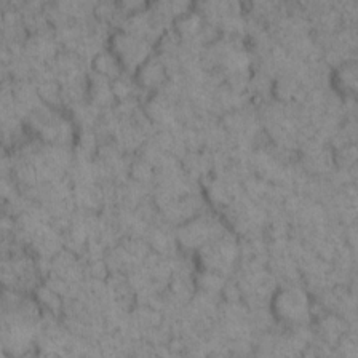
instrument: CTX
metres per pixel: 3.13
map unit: eHh
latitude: 12.7246
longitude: -64.7813
